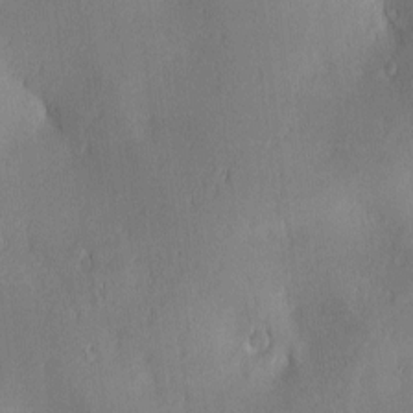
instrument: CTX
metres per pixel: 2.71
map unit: lAa
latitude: 3.0269
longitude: -117.4804
